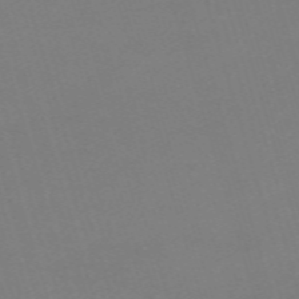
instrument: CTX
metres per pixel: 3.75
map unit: eHh
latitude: -62.0472
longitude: 48.8219
